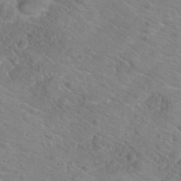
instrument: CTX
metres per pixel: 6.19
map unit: Hto
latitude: 18.7813
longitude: -38.4034
